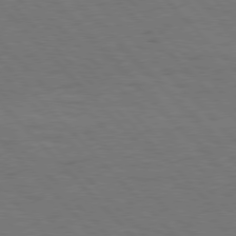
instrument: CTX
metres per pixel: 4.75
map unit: Hpe
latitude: 76.9513
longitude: -154.4223
